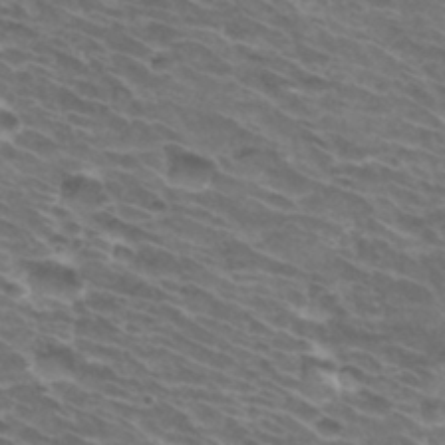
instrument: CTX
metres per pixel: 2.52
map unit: Hto
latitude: 33.5749
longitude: -43.5938
